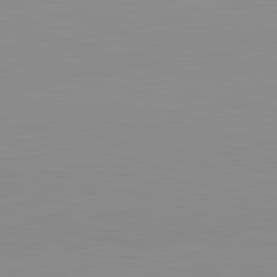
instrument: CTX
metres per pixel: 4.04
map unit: lApd
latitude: 83.1403
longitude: -134.3656
